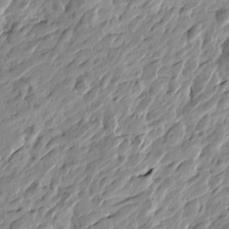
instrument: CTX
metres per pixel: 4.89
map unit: Htu
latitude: -4.5762
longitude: -178.8002
